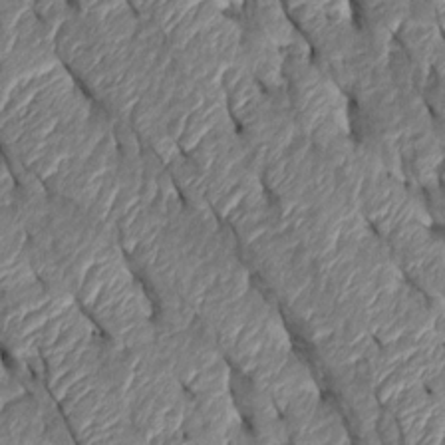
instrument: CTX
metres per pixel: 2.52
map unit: Htu
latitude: 2.4412
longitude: 147.9745
